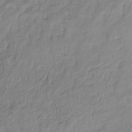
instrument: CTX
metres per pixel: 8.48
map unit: eHb
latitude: -29.6722
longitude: 71.1242
